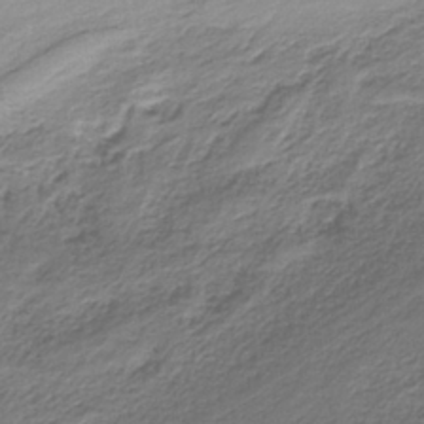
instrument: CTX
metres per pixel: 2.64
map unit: HNb
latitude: -35.0864
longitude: 57.8611
